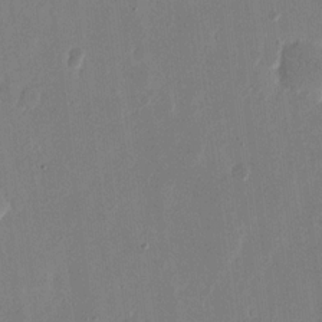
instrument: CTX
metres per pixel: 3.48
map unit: eHh
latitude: 14.7625
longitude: -69.9528
